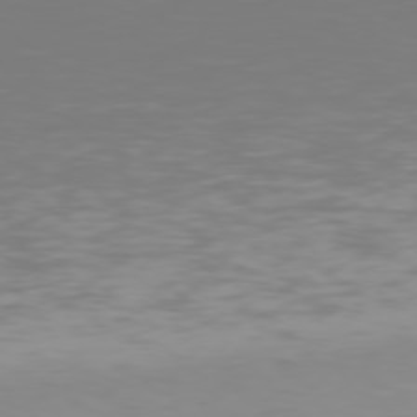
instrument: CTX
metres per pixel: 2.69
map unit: Hpe
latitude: 77.4048
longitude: -176.2900
